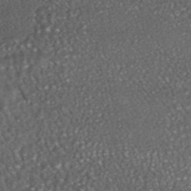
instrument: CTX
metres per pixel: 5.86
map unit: HNhu
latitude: -46.0850
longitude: 104.7841
